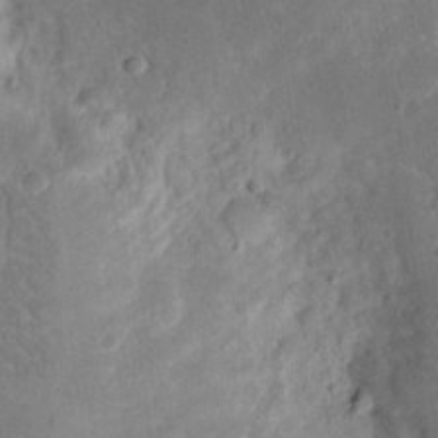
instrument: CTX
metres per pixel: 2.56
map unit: eHh
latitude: 19.9717
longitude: -63.5560
